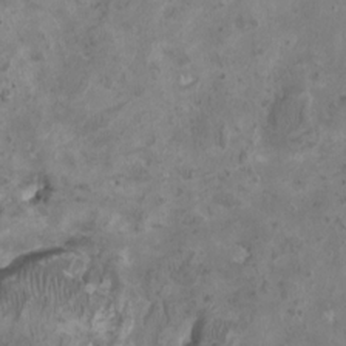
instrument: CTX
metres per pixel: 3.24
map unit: HNhu
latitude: 3.1592
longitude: -3.2348
